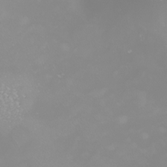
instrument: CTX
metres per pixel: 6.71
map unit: Nhu
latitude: -8.4251
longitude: -93.7827
